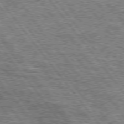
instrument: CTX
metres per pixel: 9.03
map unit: Hpe
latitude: 75.0647
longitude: -156.5356
